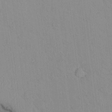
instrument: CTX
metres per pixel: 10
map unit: lAvf
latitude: 8.3656
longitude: 167.6722
